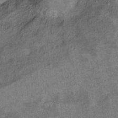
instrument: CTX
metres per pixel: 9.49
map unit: Hto
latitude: 8.4790
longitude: -36.3656
